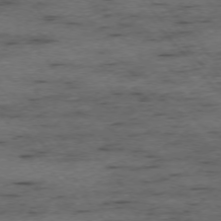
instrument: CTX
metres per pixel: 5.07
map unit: Ap
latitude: -75.8234
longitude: -89.9151
